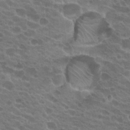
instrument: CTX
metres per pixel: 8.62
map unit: Hto
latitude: 22.6112
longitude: -38.3467
